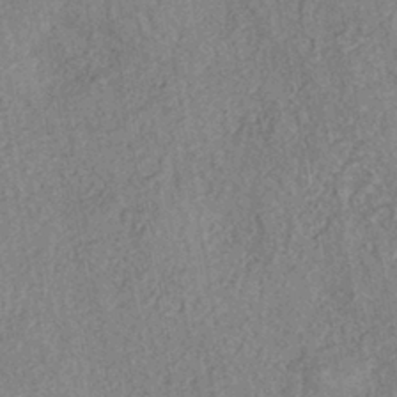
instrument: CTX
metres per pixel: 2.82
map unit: eHh
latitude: -42.5762
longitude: 118.0850
